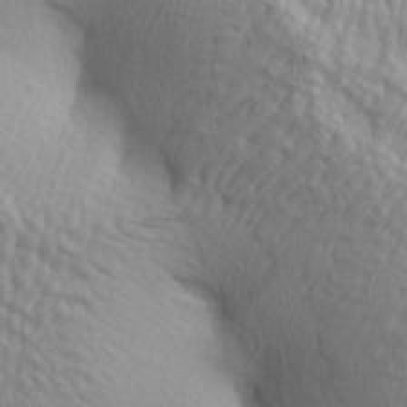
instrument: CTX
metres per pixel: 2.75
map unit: lAa
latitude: -4.9352
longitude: -122.2711
